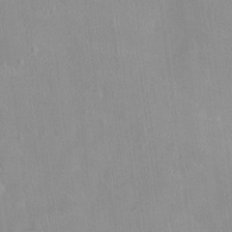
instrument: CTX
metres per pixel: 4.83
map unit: Ht
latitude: -4.5762
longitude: -15.2726
